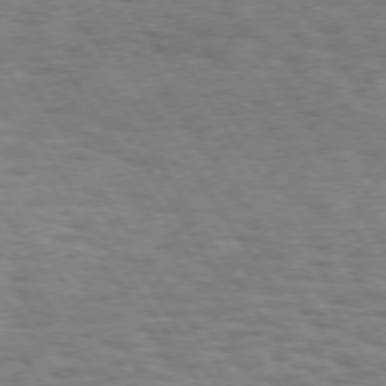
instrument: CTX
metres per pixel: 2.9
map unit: Hpe
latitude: 73.1404
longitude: -140.4034
